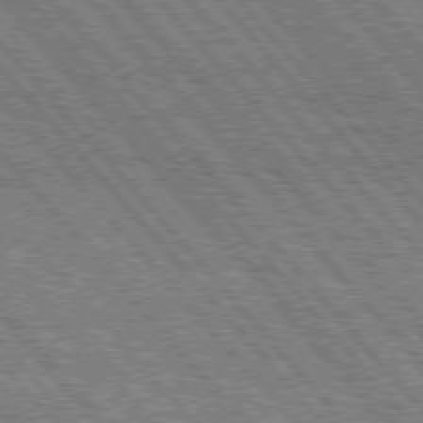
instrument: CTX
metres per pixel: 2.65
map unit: Hpe
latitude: 75.7261
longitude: -126.2901
